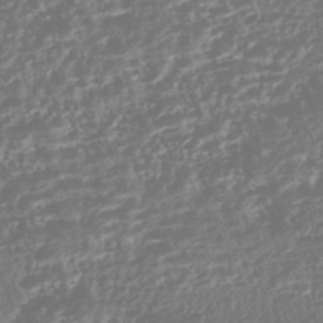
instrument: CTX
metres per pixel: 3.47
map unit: HNhu
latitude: -43.8044
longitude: 104.5951
